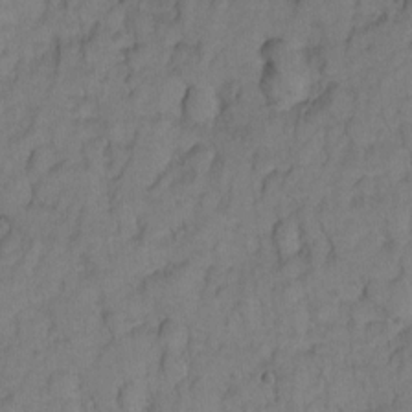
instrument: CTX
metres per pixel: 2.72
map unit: Hto
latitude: 5.1970
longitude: -31.7828
